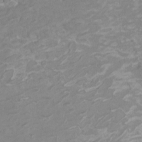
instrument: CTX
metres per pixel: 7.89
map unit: HNhu
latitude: 4.3278
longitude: -3.7638
